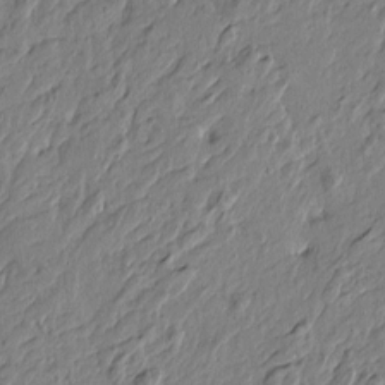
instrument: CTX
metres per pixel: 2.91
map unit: Htu
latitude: -5.2565
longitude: 179.4265
